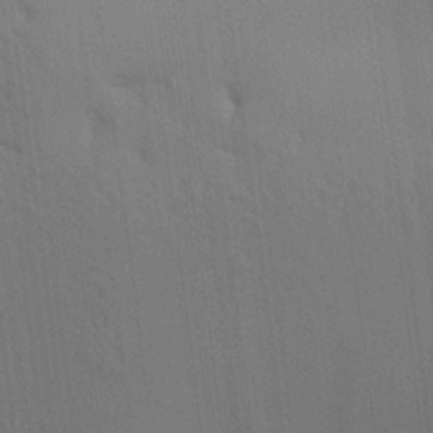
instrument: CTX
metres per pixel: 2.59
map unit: Aa
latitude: 24.8380
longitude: -133.3293
